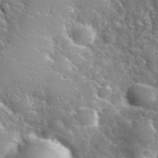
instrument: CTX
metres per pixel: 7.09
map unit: eHh
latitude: 37.8395
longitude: -60.9891
